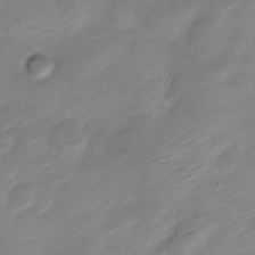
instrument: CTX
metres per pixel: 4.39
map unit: Nve
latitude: -18.5385
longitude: 107.8801
